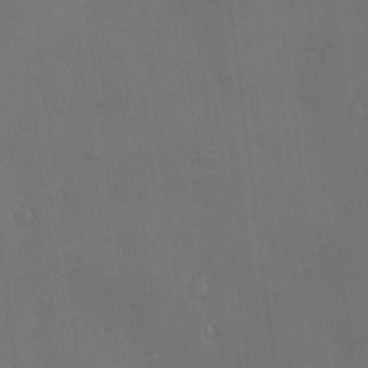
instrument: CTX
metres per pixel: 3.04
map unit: Nve
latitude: -7.5210
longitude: 174.2928
